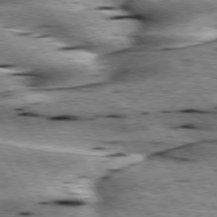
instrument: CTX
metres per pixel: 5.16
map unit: lApd
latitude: 75.6316
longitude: -59.7828
